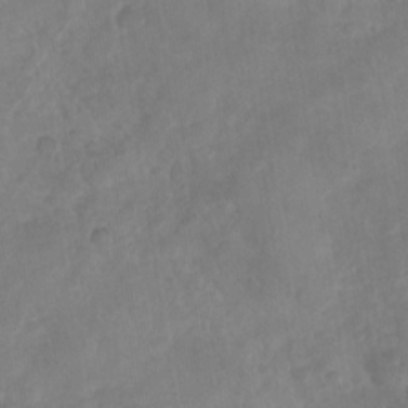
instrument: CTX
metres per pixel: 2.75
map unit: Nhu
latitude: -29.9178
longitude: -62.5357
